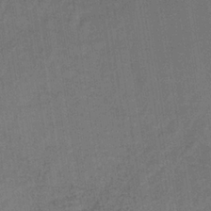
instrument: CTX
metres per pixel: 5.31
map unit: lHb
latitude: -35.1620
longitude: 65.7289
